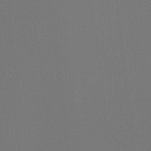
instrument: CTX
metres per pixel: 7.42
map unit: Nhu
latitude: -6.5196
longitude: -94.7058
